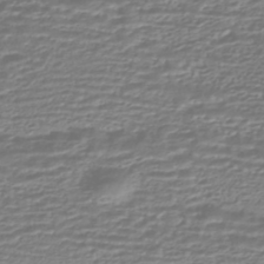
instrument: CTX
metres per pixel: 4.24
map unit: HNhu
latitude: -44.0094
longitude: 98.7652
